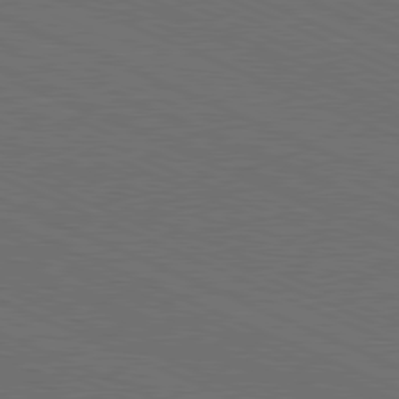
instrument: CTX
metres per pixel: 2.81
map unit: Hpe
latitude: -81.9367
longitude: 19.2187
